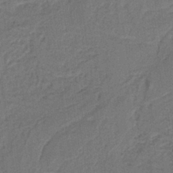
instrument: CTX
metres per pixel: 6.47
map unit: lHb
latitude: -39.0864
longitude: 54.8030
